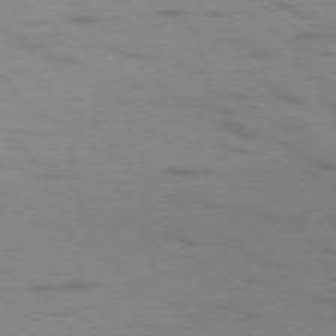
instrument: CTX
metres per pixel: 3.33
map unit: Hpe
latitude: -79.2754
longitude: -22.4979
